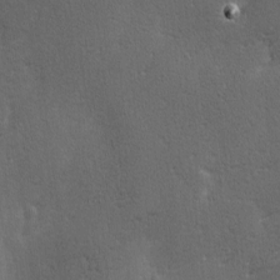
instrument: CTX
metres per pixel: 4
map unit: Ave
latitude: 2.1389
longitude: -112.0444
